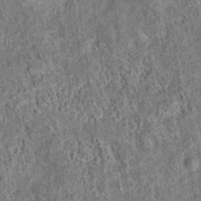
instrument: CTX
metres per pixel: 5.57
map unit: eAb
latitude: 35.5749
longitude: 114.8219
